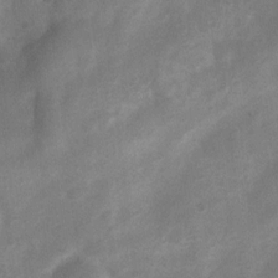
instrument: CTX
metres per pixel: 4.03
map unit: Nhu
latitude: 7.1781
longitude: -23.1781
